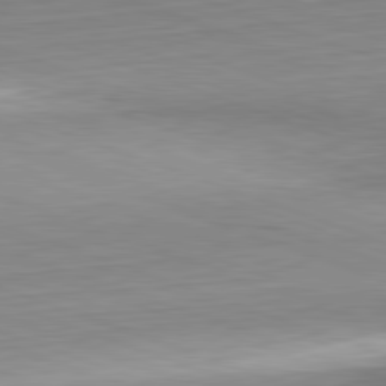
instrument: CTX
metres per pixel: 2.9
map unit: Hpe
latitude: -82.5574
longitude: 13.4455
